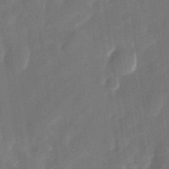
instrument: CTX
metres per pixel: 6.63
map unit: Nhu
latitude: -28.8408
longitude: -69.8583
